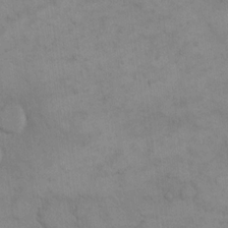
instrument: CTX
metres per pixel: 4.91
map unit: eHh
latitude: 16.4601
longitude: -66.8569
